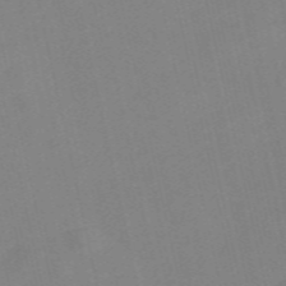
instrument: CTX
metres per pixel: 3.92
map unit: Nve
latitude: -57.8611
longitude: 50.6518
